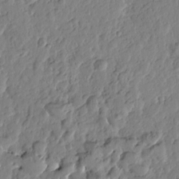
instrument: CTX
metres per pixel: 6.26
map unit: Htu
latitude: -0.7464
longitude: -178.5168
